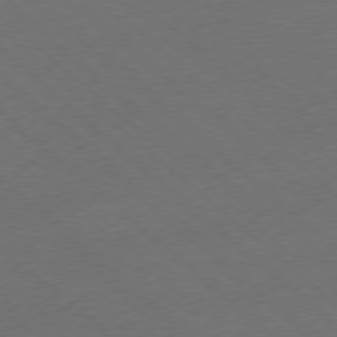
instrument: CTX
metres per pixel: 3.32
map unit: Ap
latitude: -78.4818
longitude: -57.2725
